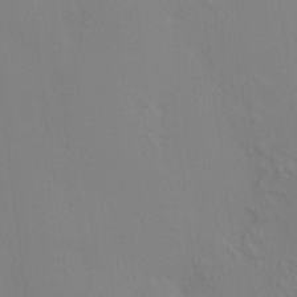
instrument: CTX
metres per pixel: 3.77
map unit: HNhu
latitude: 7.4048
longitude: 12.4251
